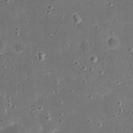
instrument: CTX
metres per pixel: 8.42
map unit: eHh
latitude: 21.3293
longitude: -66.0633
